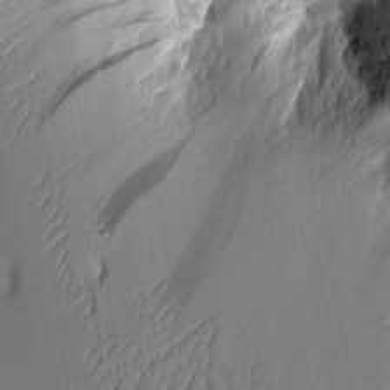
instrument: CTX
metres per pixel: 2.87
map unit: Aa
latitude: 9.5182
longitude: -127.7072
